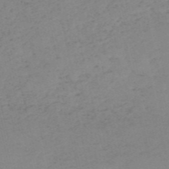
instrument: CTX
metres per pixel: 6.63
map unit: HNb
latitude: -54.1417
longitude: -41.9906
